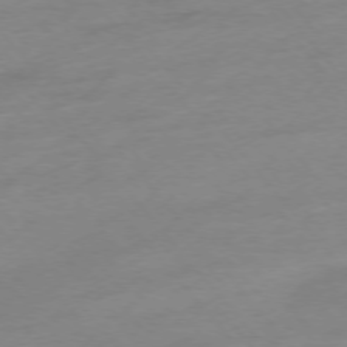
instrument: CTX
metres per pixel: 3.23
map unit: Hpe
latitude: -76.2362
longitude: -15.3293
